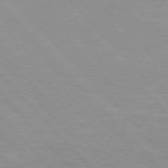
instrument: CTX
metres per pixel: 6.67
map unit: Hpe
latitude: 76.2333
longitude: -155.8394
